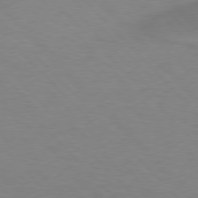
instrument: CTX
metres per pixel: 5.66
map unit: lApd
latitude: 77.1025
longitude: -59.3104
